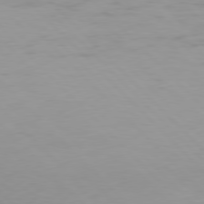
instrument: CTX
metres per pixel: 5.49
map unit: Hpe
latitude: 77.4993
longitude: -169.2915
